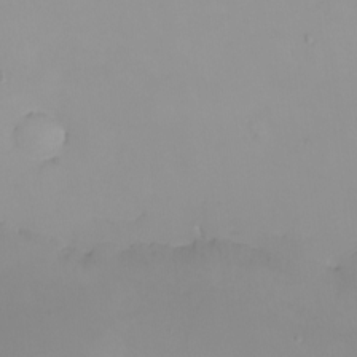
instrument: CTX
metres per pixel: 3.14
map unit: Nhu
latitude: -5.4454
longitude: -79.9906
